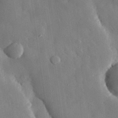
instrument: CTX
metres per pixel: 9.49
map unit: eHh
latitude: 29.2159
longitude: -79.4427
